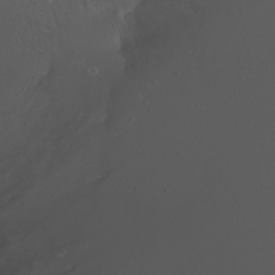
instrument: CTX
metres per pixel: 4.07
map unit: Nhu
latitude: -7.1431
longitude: -74.8002
